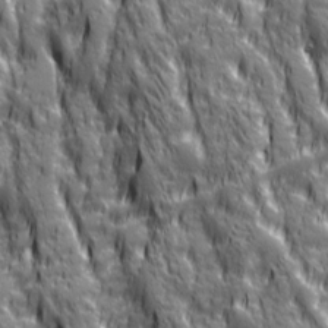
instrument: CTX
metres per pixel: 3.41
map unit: Ave
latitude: 20.1767
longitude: -134.5923
